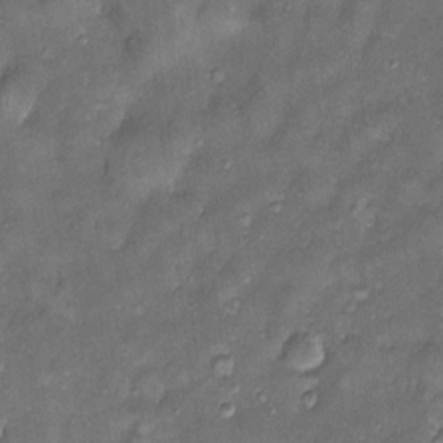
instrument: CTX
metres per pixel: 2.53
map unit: Htu
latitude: -6.4818
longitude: 158.9920
